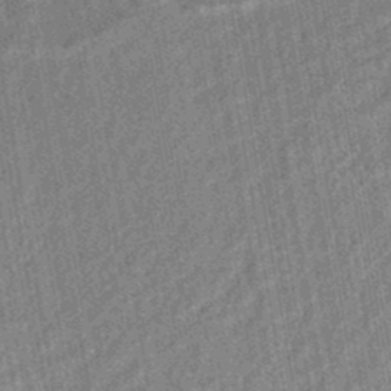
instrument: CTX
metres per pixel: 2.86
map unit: HNhu
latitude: -45.1998
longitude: 91.0865
